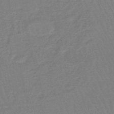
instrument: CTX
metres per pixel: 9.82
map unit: eHb
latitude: -46.1794
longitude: 80.4062
